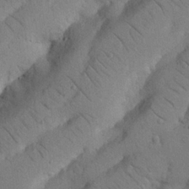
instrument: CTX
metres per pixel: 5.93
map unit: Nhu
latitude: 22.1578
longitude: -74.8569
